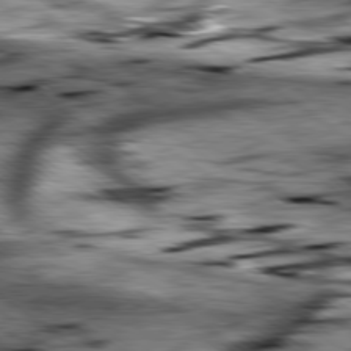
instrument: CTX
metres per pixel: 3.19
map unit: lApd
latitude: 79.5182
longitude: -48.7435
